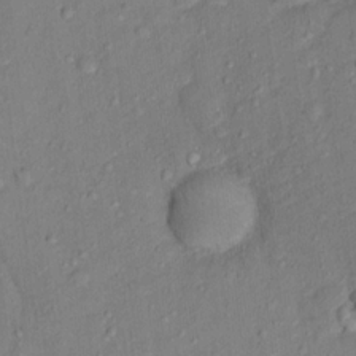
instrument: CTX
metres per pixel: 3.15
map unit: Hto
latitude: 14.9136
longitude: -30.8947
